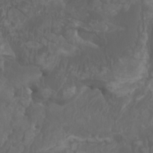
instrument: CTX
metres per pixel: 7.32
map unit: Htu
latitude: -6.4629
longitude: -76.3656
